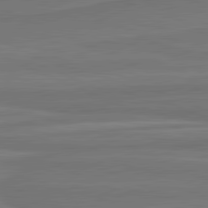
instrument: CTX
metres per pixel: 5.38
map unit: lApd
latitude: 81.8772
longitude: 169.1053
